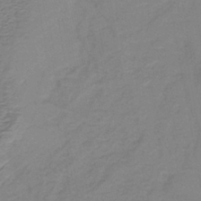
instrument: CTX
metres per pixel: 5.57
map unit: lHb
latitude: -41.5777
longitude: 52.3684
